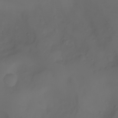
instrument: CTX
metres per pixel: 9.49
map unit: Aa
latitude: -7.7288
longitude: -71.8772
